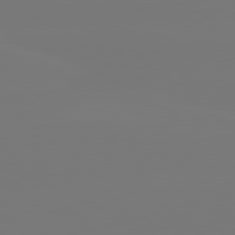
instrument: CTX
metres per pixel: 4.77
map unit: lApd
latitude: 80.7624
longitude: -148.9892
